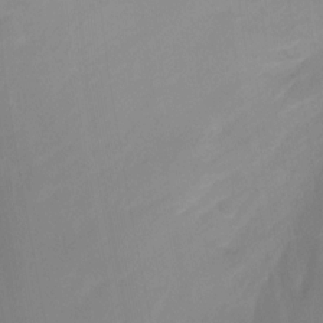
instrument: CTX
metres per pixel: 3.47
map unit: Ht
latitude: 1.6316
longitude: -25.5182
